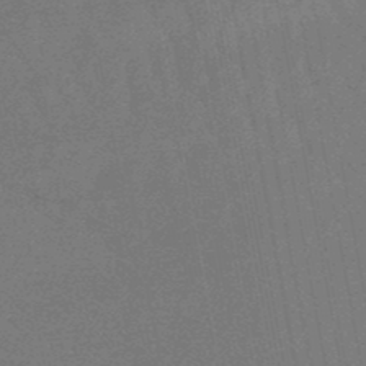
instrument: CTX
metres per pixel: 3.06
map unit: lHb
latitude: -48.6330
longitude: 82.6707
